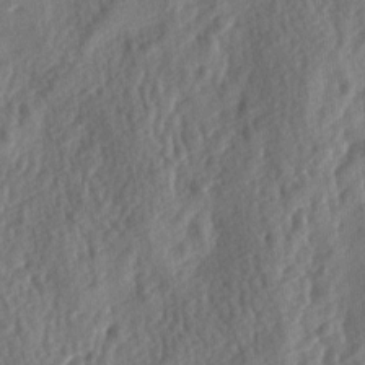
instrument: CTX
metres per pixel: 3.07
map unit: lAa
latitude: -7.4076
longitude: -127.0459
